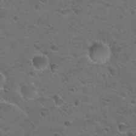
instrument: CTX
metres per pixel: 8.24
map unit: Hto
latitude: 23.9150
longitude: -50.2333
